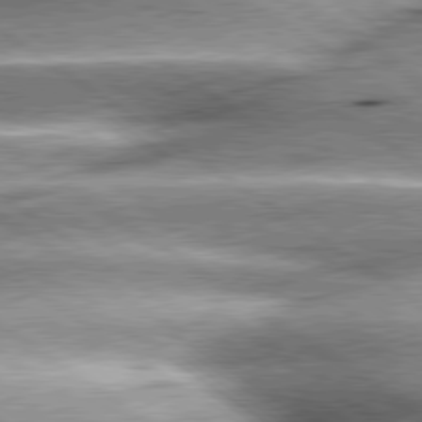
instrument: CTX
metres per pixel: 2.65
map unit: lApd
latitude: 79.8017
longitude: -141.4048
